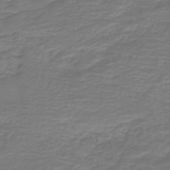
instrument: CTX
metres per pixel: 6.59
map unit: HNb
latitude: -43.8989
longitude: 52.3117
